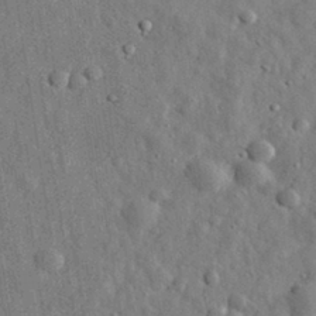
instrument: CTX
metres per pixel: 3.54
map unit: eHh
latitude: 31.5371
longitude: -73.9717
